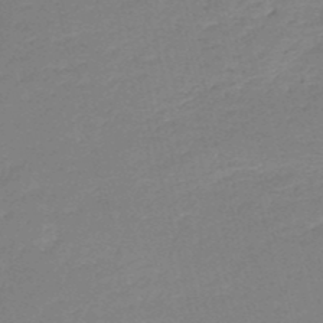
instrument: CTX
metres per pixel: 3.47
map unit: HNb
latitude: -49.8234
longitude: -42.1389
